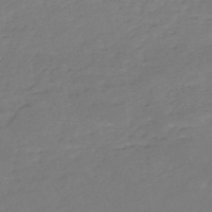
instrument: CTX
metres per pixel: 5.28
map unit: eHh
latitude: -52.8030
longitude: -25.1970
